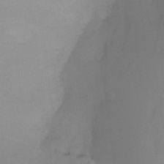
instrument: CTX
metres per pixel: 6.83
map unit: Htu
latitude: -15.4833
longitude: -46.8758
